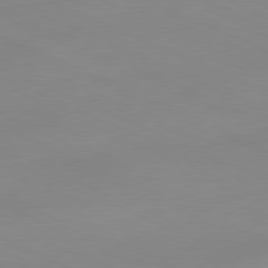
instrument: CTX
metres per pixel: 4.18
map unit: Ap
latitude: -81.3888
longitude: -93.5560
